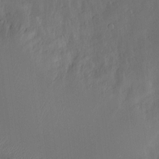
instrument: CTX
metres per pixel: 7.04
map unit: Nve
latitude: -9.7289
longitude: 173.0486
